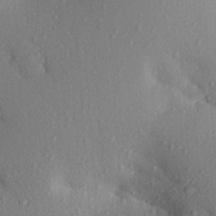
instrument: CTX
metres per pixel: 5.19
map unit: Aa
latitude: 24.6301
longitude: -150.5168
